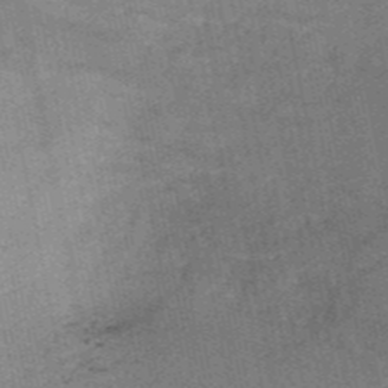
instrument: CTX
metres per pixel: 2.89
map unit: HNb
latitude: -53.1242
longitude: -46.8002
